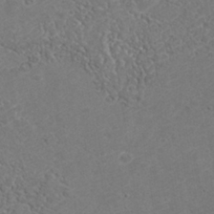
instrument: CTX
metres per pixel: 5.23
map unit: Nhu
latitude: -37.5399
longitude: -80.4223
